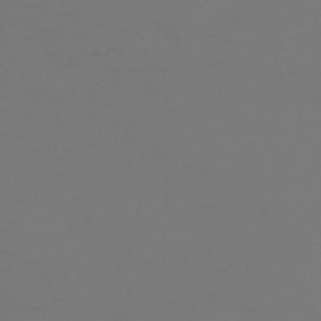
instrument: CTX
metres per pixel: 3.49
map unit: HNhu
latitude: -46.7274
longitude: 90.5385
